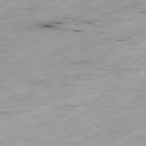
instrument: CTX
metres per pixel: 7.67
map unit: Ap
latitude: -78.3873
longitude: -88.9136
